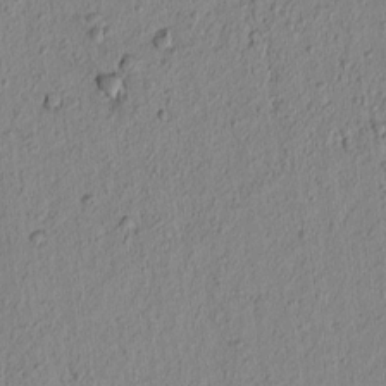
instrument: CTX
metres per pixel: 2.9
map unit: lAvf
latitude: 6.9325
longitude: 164.1984
